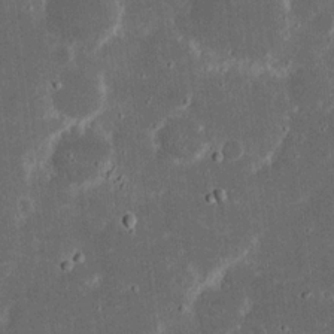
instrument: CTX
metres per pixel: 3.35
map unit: eHh
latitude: 17.4049
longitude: -73.2915
